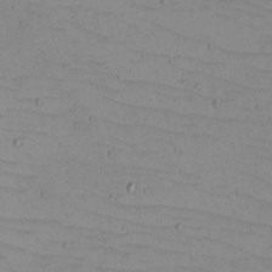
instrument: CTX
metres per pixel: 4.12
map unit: eHh
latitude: -5.2942
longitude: -81.4426
